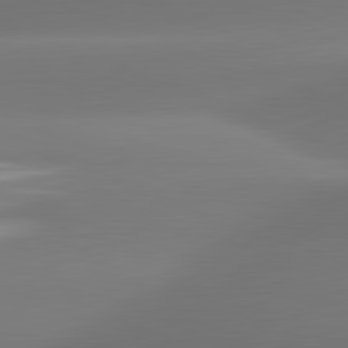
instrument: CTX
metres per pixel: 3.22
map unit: lApd
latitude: 81.4615
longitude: -161.8772
